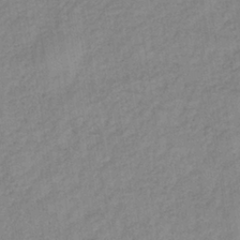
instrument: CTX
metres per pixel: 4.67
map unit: lHb
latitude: -36.6140
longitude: 71.0487
